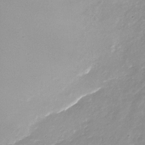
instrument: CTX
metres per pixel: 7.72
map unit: Nhe
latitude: -37.1809
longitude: -87.2348
